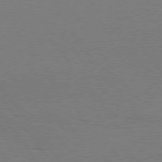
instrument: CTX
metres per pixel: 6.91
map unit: Hpe
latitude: 75.4993
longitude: -144.0255
